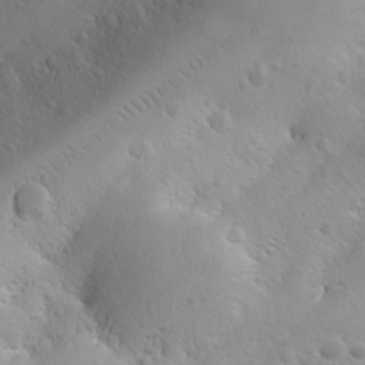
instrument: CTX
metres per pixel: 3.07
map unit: Ave
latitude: -10.9353
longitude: -121.2348
